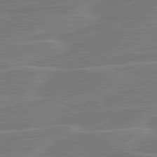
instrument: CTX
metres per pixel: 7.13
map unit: lApd
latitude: 81.0458
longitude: 121.6722
